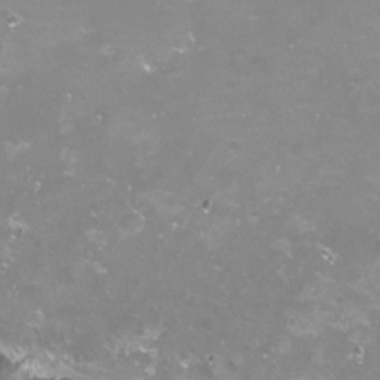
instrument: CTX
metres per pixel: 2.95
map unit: Nhu
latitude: -12.4818
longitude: -60.3845
